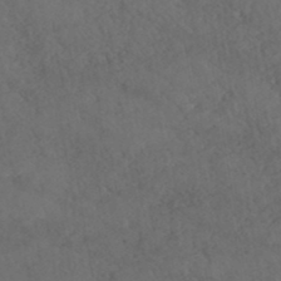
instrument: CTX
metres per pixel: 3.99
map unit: HNhu
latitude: -45.7289
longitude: 106.8408
